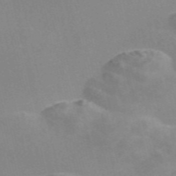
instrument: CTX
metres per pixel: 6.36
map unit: Nve
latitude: -57.5021
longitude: 62.8030
